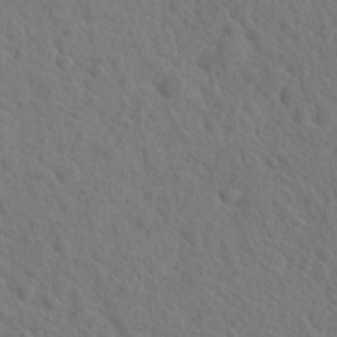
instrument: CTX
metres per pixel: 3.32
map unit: Hto
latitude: 18.6301
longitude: -36.3279
